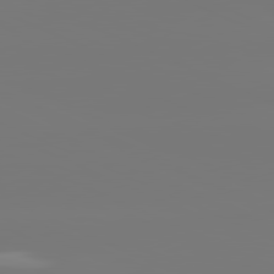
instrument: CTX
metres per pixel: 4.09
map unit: lApd
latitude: 81.4048
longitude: -149.4993
